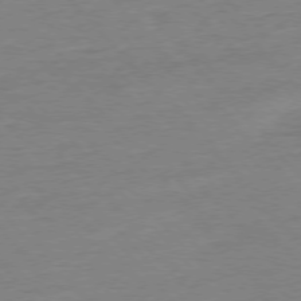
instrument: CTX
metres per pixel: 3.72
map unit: Ap
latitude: -77.2754
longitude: -95.9150
